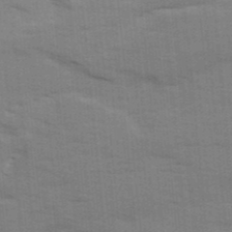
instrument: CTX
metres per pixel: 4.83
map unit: Ave
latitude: 13.2348
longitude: -102.2333
